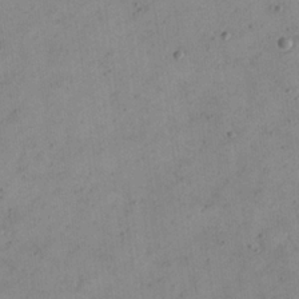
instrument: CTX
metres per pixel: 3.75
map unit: eHh
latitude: 22.0822
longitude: -66.1199
